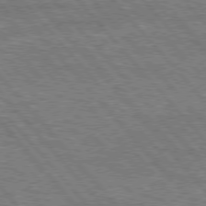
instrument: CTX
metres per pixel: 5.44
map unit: lApd
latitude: 76.2522
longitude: -74.3467
